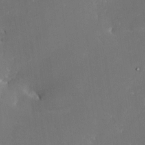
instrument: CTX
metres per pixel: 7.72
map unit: Nhe
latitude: -26.8785
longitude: -110.2523
